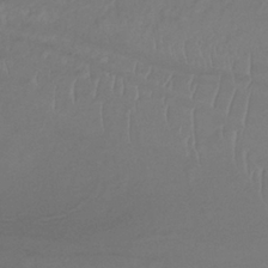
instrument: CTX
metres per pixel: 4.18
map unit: lHb
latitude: -34.6518
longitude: 66.5763
